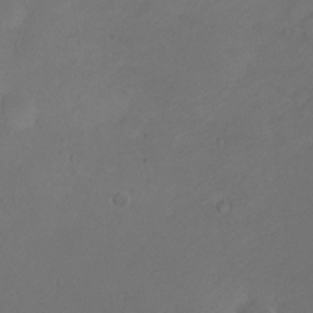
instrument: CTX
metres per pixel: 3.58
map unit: Ht
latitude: 1.2348
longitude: -35.1592
